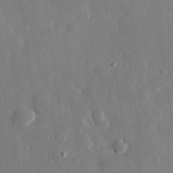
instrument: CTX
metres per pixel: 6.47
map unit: eHh
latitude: 28.8191
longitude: -79.7261
